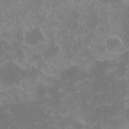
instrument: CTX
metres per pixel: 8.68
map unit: eHh
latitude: -1.4077
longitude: -85.2159
